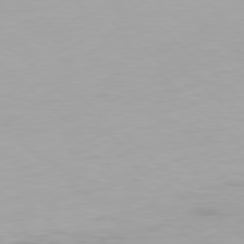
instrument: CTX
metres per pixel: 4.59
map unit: Hpe
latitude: 77.6127
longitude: -162.8947
